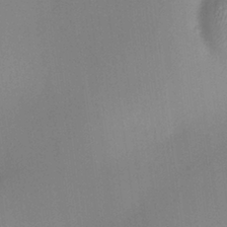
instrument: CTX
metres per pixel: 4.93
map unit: HNhu
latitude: 7.6316
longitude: 10.3495
